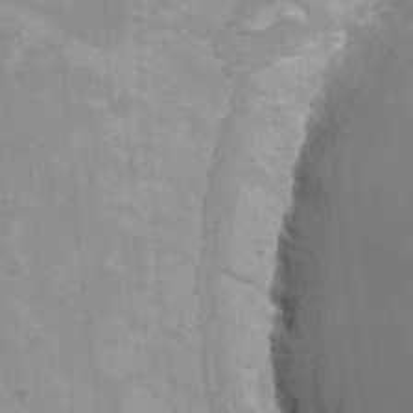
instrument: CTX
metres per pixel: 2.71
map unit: Nhu
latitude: -10.0094
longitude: -75.6127
